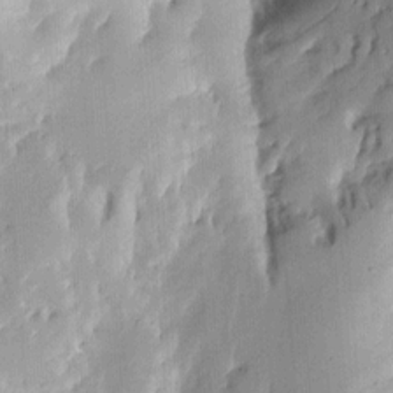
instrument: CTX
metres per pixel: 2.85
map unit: eHh
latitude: 8.4034
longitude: -73.4427
